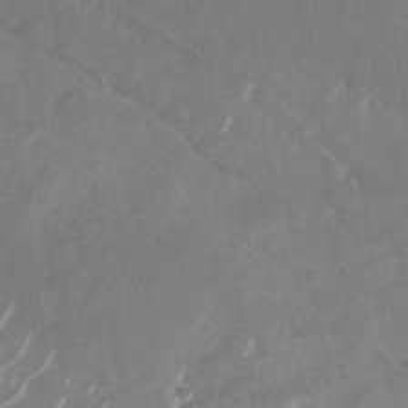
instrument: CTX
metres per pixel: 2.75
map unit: Nhu
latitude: -29.2565
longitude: -70.5168
